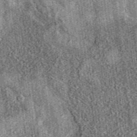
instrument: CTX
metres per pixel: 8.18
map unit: eAb
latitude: 36.7057
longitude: 107.6344
